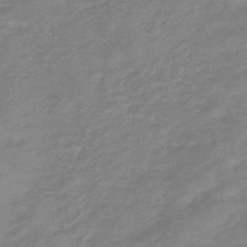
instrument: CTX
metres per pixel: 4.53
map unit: eHb
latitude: -45.0675
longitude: 81.8989
